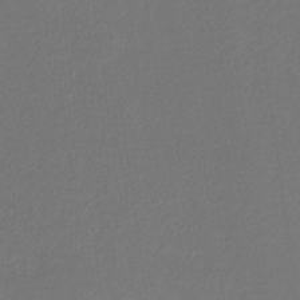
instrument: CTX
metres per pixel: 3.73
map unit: eHb
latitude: -30.9352
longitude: 68.6329
